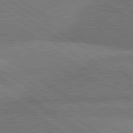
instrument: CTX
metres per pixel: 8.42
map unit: lApd
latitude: 81.4804
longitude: 140.5196
